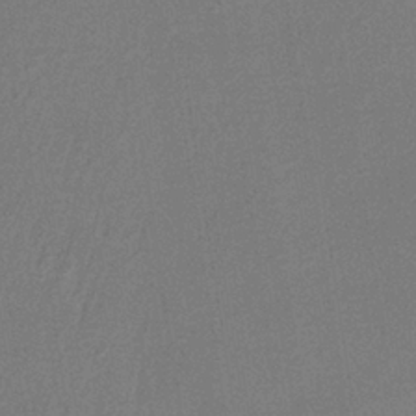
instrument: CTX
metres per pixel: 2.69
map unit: lHb
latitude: -35.1242
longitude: 65.7856
